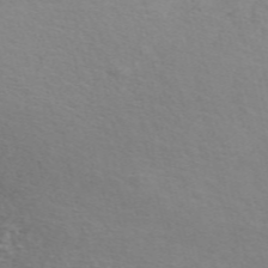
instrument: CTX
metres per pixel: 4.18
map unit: ANa
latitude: 51.0458
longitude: -71.0269
